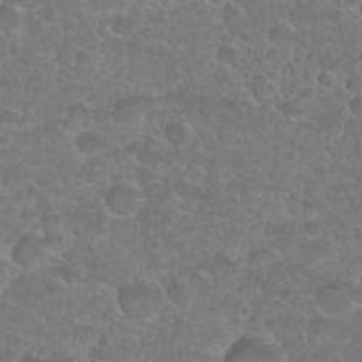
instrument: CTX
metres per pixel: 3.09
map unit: Nhu
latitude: 27.1592
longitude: -52.7813
